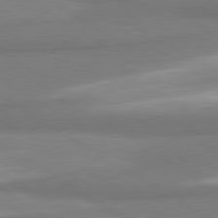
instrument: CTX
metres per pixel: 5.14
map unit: lApd
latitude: 80.2145
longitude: 177.8233
